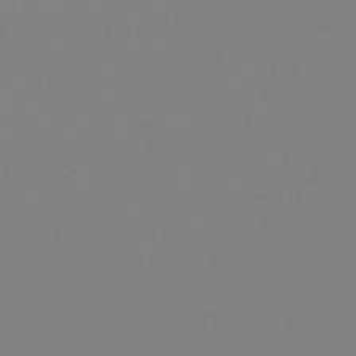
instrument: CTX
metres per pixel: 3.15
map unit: eHb
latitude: -49.0109
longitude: 86.7274
